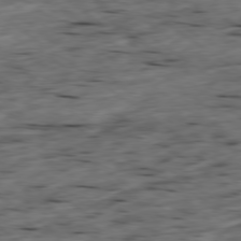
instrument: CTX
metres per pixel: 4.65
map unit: Ap
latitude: -79.4076
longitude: -90.2711
